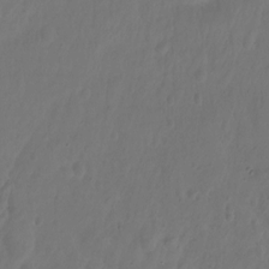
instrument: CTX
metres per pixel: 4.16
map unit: Hto
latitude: -12.5385
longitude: -39.7450
